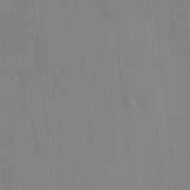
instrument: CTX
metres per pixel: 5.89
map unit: HNhu
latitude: 5.8961
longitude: 1.8423
